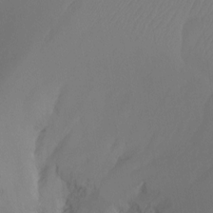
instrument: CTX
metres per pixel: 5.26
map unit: Ht
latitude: -12.1228
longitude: -46.5168
